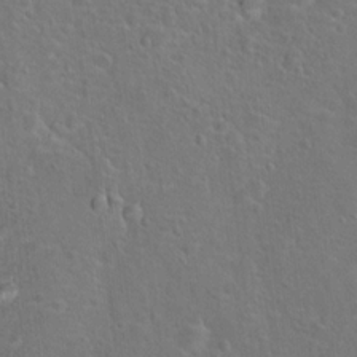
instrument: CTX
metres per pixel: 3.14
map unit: Hto
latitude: 17.5938
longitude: -42.3656
